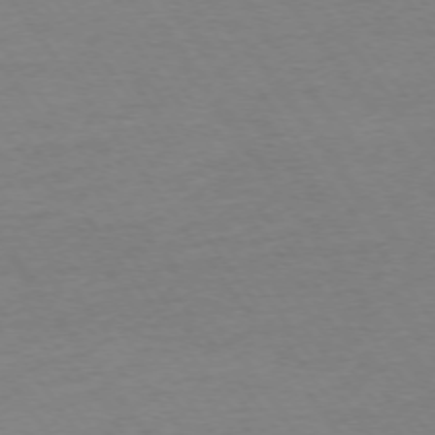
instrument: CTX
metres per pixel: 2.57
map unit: Ap
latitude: -75.0298
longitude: -83.9339
